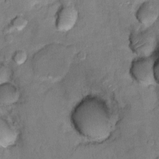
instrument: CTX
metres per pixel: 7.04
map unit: Ht
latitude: 11.0081
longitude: -33.5371
